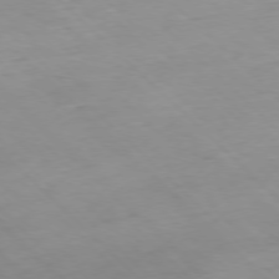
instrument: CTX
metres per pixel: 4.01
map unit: Ap
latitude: -77.3321
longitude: -90.8380
